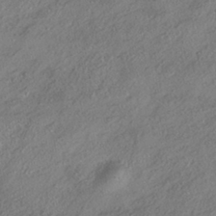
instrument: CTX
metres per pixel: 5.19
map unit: HNhu
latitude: -41.1431
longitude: 107.5210
